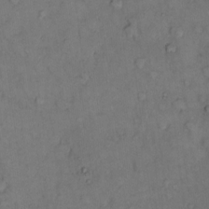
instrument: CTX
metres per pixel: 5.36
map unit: Hto
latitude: 10.8758
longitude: -61.0836
